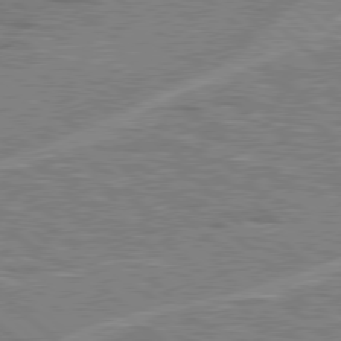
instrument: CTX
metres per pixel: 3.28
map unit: Hpe
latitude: 78.2334
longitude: -157.3103
